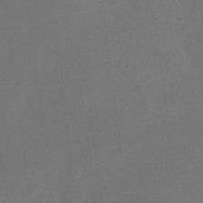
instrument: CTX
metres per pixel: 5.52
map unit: eHh
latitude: 5.4993
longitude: -69.4804
